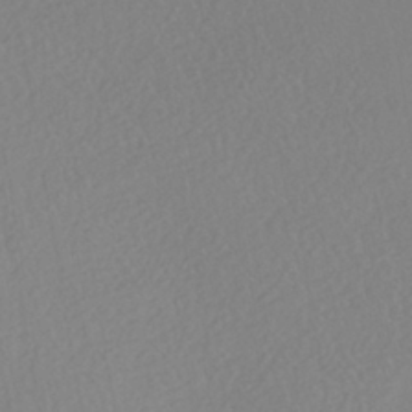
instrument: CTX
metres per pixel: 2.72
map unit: HNhu
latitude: -40.8786
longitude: 104.5007
